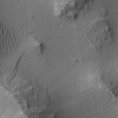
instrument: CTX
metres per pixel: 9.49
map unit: Aa
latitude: 8.7813
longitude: -128.7435
